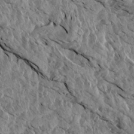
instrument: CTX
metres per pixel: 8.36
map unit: Aa
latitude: 14.6680
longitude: -141.8772
